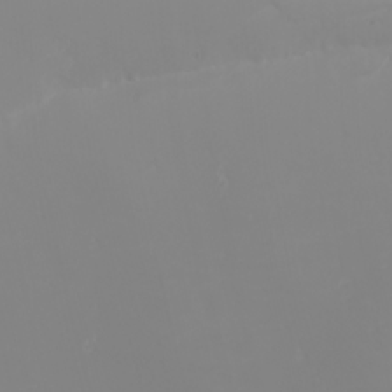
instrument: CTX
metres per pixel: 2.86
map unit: eHh
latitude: -5.0297
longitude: -85.3104
